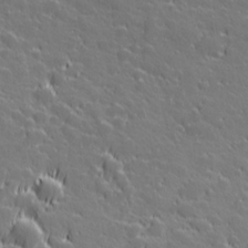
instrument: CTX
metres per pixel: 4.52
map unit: Hve
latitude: 27.5560
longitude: 143.9178
